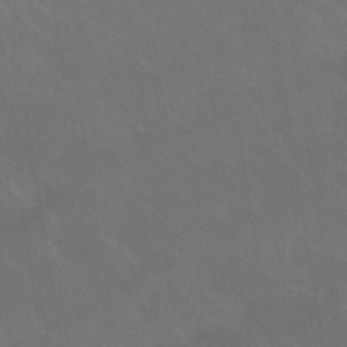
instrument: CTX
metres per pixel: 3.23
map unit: HNhu
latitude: -42.8785
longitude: 94.3495
